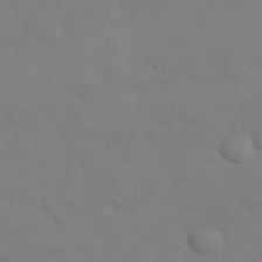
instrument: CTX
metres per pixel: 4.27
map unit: eHh
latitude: 38.3467
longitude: -67.5560
